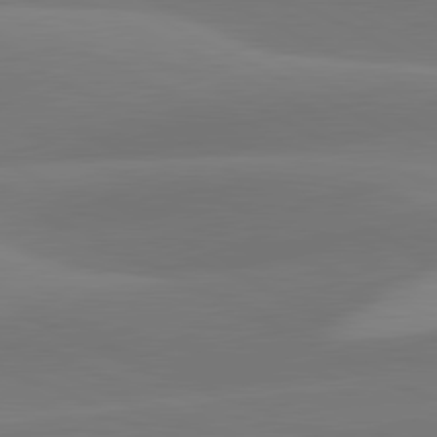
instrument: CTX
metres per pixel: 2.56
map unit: lApd
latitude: 81.3482
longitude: 124.6329
